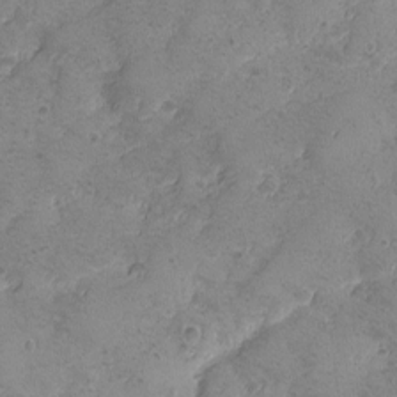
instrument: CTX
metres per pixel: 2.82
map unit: Ave
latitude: -8.1795
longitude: -118.5168
